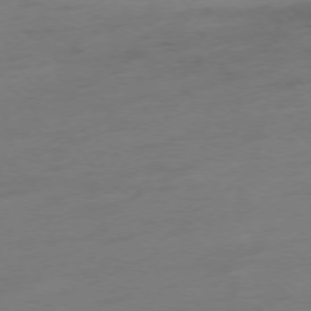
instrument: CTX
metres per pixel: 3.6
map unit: Hpe
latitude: -75.6911
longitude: -14.8947
